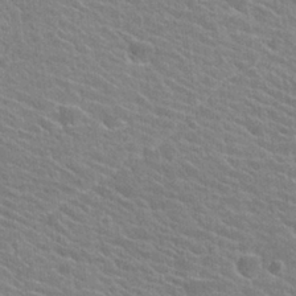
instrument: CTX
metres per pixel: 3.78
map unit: Hto
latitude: 24.9891
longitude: -40.5923
